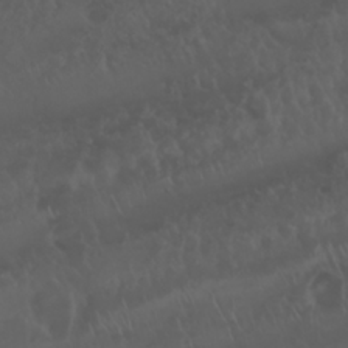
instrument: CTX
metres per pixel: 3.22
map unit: Nhu
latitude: 22.8380
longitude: -64.0633
